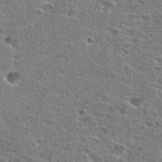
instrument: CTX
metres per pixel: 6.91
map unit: Hto
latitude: 26.3089
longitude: -47.4616
